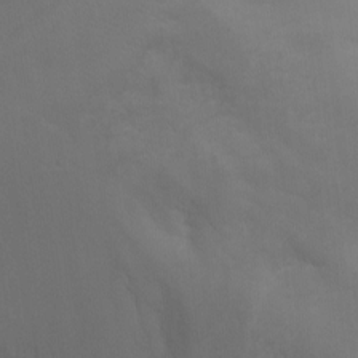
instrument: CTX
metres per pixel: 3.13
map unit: Aa
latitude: -13.4266
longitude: -67.8961
